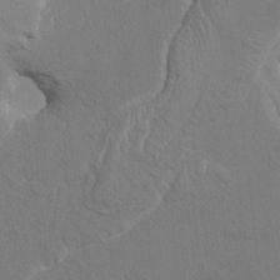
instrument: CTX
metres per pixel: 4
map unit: HNhu
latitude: 4.3467
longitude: -7.8961
